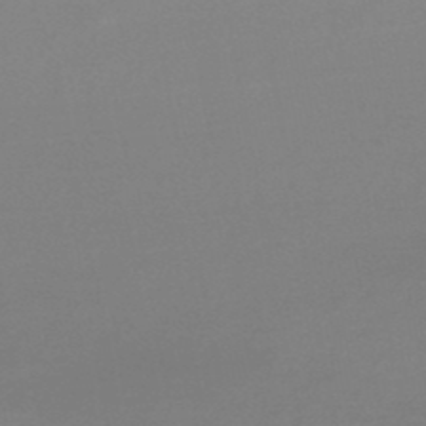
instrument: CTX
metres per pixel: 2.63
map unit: lHb
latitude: -48.7086
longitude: 65.4455
